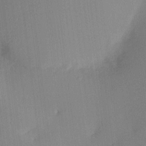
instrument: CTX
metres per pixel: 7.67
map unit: eHh
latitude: -3.8989
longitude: 17.5588
